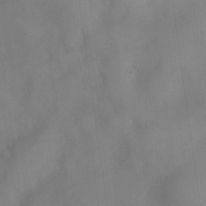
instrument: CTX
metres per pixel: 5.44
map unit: Nve
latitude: -26.7085
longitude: -148.4979
